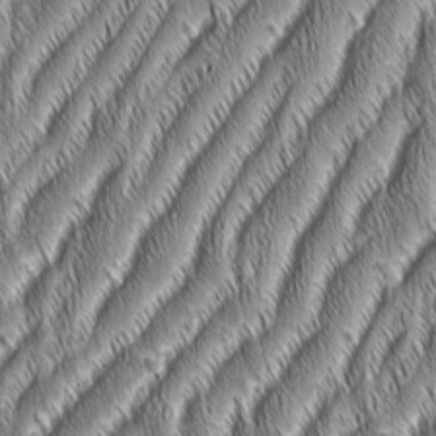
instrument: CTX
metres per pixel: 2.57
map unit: Aa
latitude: 7.1781
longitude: -131.3104
